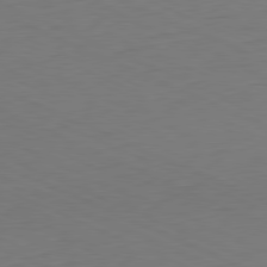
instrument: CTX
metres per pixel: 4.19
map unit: Ap
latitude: -81.4455
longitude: -68.1767
